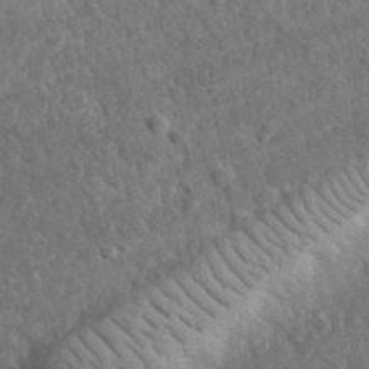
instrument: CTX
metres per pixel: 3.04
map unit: lHvf
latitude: 35.6316
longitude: -87.3104
